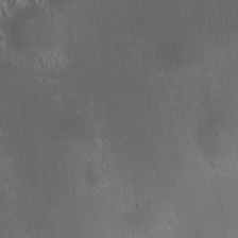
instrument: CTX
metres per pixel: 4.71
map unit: HNhu
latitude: 8.7057
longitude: 13.6155
